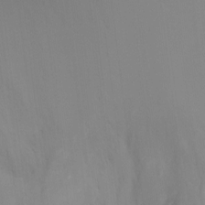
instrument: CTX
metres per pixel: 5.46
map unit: Ht
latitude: -4.1605
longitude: -27.7450
